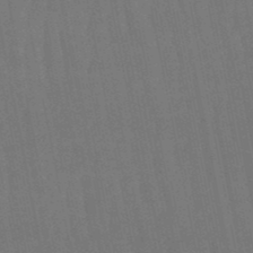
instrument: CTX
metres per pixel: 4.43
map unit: eHb
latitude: -50.5763
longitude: 70.7274
